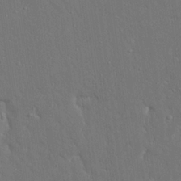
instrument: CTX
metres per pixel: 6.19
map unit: Ave
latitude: 17.8394
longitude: -141.0458
